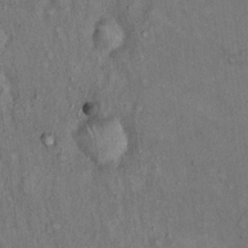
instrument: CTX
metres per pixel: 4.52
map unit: Hto
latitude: 15.2348
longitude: -61.0269
